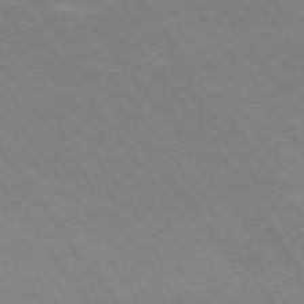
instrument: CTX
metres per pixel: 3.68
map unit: Hpe
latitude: 73.9906
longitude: -141.7827
